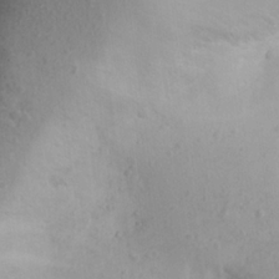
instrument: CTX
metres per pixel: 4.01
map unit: Aa
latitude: 22.8758
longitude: -145.7072
